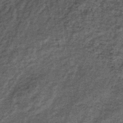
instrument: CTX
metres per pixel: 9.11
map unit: lHb
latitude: -38.5385
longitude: 66.0472
